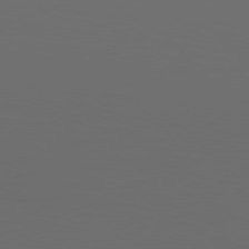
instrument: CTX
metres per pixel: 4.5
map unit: Hpe
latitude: 76.6490
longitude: -140.9891
